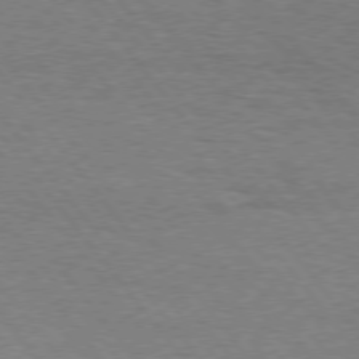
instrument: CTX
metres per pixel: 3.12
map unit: Hpe
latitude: 75.2159
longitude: -151.3670
